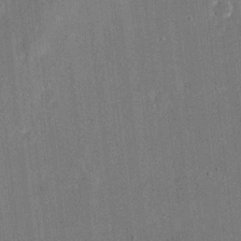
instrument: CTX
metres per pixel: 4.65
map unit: eHh
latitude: 19.3859
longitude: -68.0444
